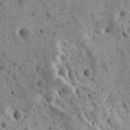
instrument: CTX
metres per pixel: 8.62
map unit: Ave
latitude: 11.4993
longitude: -105.5371
